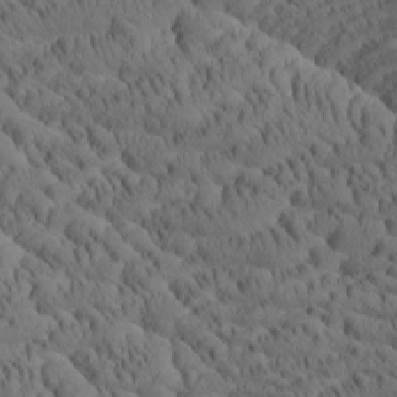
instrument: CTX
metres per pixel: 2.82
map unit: Htu
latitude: -4.4251
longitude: 173.5966
